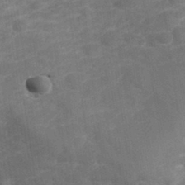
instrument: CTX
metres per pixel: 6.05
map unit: Hve
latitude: 32.5735
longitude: 151.6155
